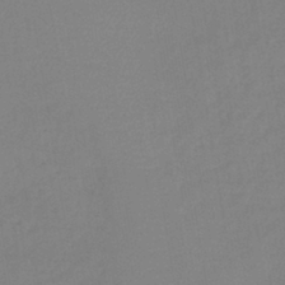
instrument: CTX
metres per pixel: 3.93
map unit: lHb
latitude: -41.5966
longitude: 74.5007
